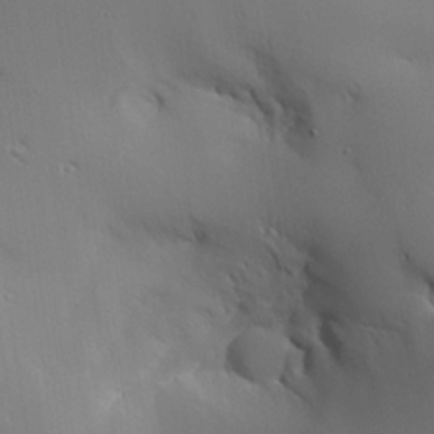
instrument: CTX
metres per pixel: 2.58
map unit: Aa
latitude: 25.5560
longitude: -129.8583
